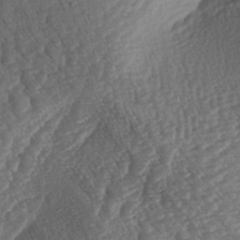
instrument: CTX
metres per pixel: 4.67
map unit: lAa
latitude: -3.4265
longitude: -127.9717
